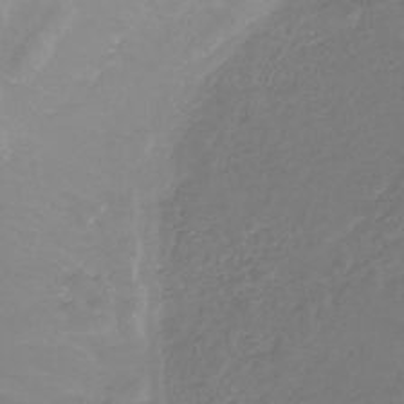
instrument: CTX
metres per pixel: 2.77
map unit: lHb
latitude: -31.5588
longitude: 63.7288
